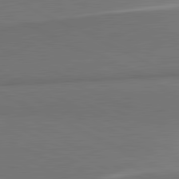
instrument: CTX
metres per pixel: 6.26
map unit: lApd
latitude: 81.7261
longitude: 154.7463
